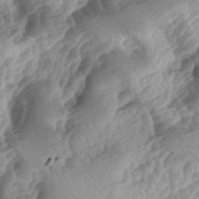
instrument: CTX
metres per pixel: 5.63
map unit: lAa
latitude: -4.0850
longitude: -126.9703
